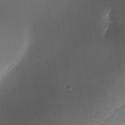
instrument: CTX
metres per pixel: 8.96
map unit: Ave
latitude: -10.4251
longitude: -122.6868
